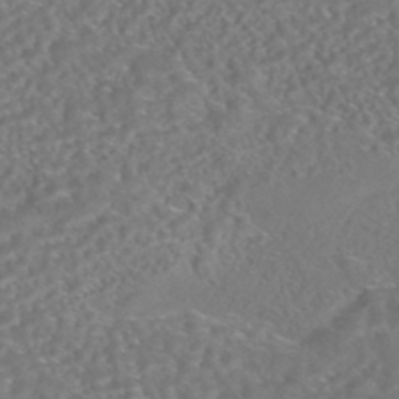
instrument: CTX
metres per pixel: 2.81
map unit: HNhu
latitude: -44.7652
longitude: 100.4440
